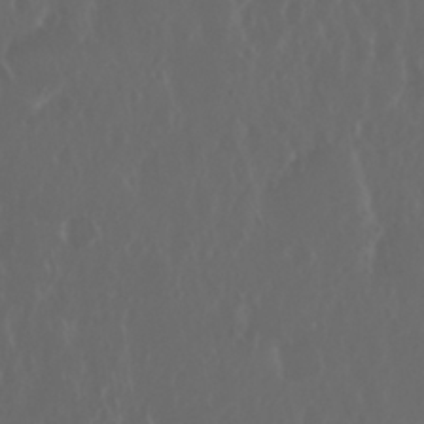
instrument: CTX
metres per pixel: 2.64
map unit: Nhu
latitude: 29.1781
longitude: -57.5182
